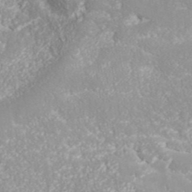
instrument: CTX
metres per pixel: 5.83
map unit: ANa
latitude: 41.9339
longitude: 28.6707
